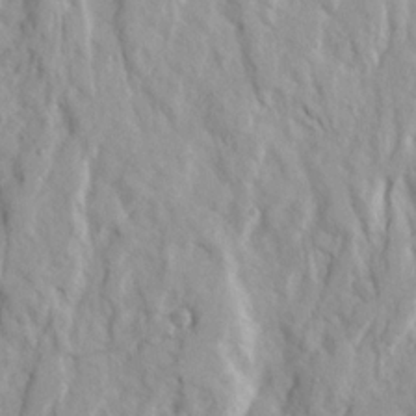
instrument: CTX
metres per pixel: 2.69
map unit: Ave
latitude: 22.7813
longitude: -132.3089
